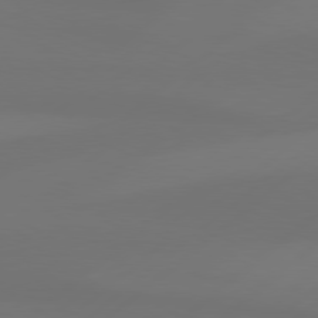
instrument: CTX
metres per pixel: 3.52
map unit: Hpe
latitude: 78.7058
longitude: -132.0255
